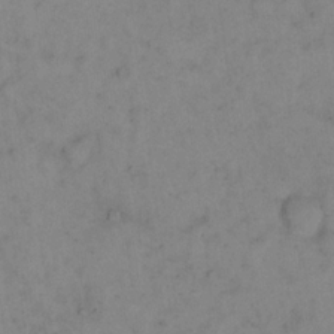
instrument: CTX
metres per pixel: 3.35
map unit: eHh
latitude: 18.2144
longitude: -64.9892
